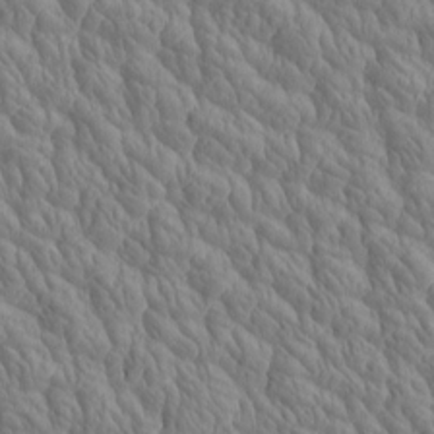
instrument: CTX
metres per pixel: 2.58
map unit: Htu
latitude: -5.1431
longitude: 178.1228
